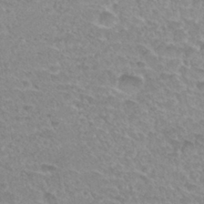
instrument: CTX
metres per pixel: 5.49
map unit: Hto
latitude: 31.6505
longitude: -47.9906
